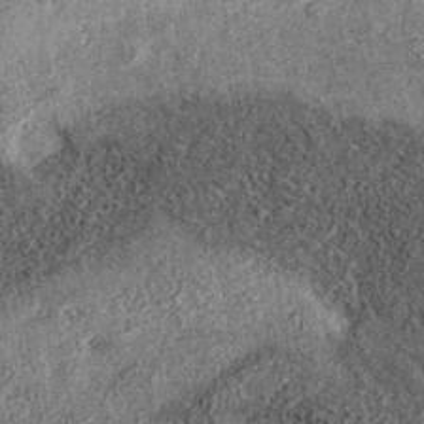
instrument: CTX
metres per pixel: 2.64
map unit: eAb
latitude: 36.6490
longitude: 107.2376
